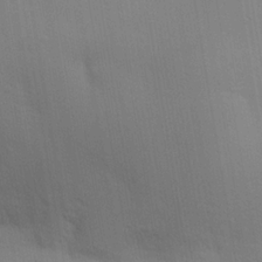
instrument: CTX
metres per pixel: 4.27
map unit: lHvf
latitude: 20.4412
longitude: 142.4440
